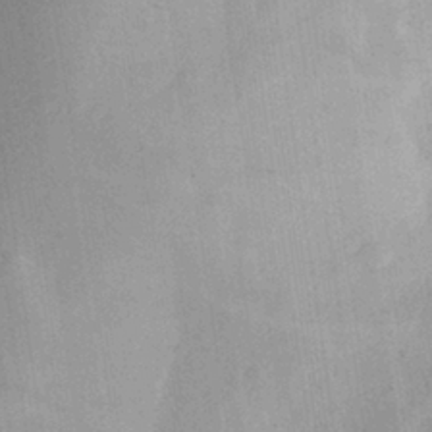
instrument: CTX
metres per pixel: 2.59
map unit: Aa
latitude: 27.8395
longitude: -145.6316
